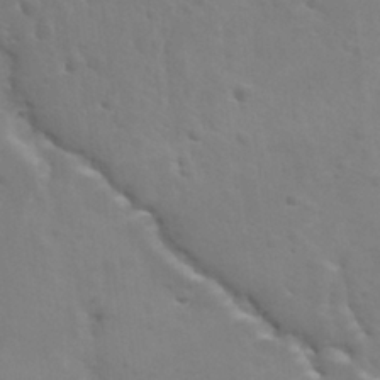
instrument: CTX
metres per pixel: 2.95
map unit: Ave
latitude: 11.8206
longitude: -104.4790
